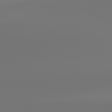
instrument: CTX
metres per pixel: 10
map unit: lApd
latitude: 81.9528
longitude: -154.3278
